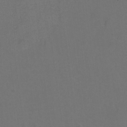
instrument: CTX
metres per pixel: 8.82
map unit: Hto
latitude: 3.6883
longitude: -32.7435
